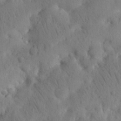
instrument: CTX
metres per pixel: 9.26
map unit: Nhu
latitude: 21.5371
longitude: -73.9717
